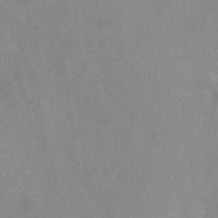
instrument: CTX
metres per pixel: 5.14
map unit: Nve
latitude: -22.1228
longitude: 106.8030
